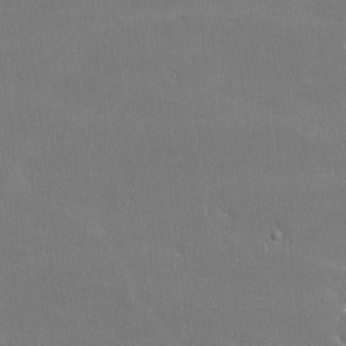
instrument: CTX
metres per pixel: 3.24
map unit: lHvf
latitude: -11.5966
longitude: -101.1592
